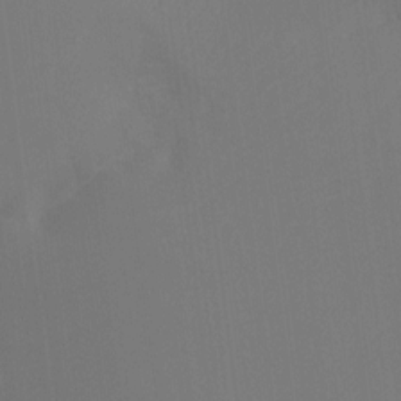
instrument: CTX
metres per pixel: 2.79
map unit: Ht
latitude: -14.6897
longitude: -48.9325
